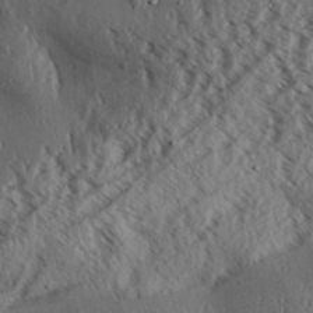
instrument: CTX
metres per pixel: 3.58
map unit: Aa
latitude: 31.4805
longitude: -137.4616
